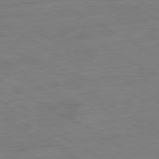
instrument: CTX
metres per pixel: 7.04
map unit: Ap
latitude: -81.0865
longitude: -78.8758
